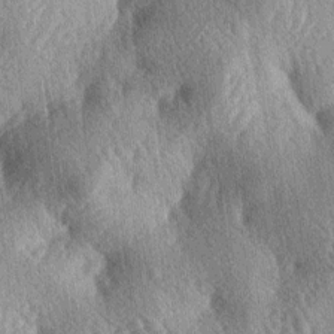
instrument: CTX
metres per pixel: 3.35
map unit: lAa
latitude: -4.2550
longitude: -126.2901
